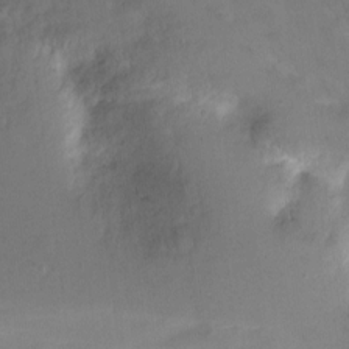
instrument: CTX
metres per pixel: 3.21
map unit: Nhu
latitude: -8.1228
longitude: -42.4412
